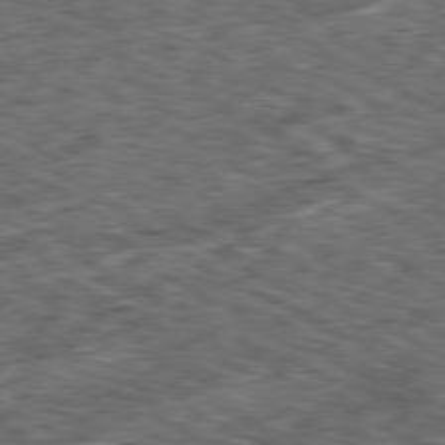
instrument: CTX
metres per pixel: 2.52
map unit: Ap
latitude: -80.8219
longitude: -73.6883
